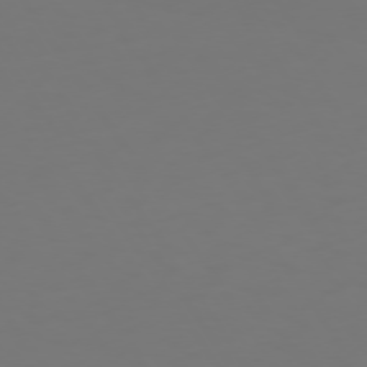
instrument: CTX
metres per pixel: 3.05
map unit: Hpe
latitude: 73.4238
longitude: -127.4427
